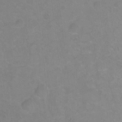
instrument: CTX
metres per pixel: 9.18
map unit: Hto
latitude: -4.8030
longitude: -35.7638
